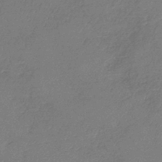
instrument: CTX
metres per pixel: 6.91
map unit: lHb
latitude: -44.5574
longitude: 70.8219
